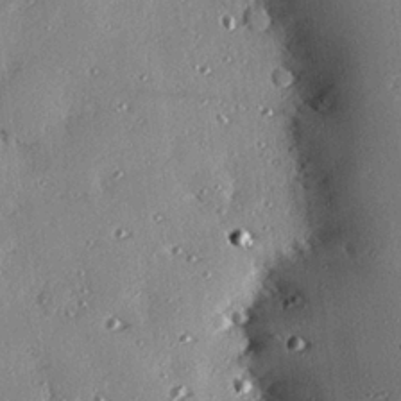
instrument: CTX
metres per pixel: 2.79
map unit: eHh
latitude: 22.8947
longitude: -89.4994
